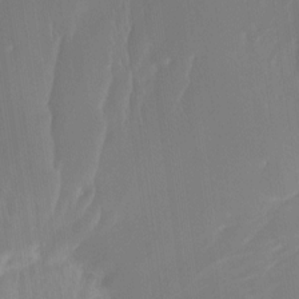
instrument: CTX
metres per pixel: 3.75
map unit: Htu
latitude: -15.7667
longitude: -46.2145
